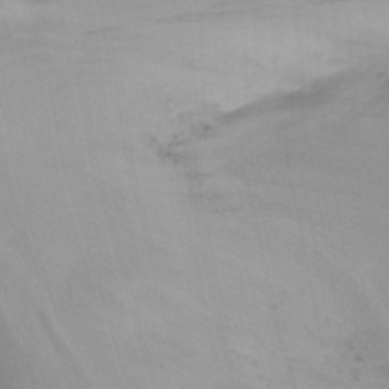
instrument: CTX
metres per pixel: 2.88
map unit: Nhu
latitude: -13.8800
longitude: -60.6301
